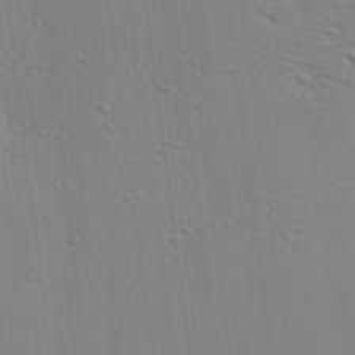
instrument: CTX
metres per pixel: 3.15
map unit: Ave
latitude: 17.2159
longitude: -139.1592
